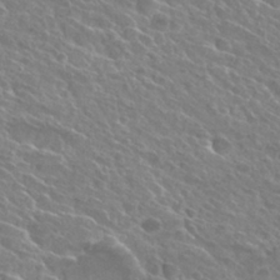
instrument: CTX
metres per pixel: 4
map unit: Hto
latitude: 27.4238
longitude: -39.4804
